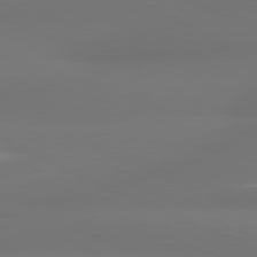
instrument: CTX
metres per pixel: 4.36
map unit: lApd
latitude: 81.2159
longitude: -165.7828
